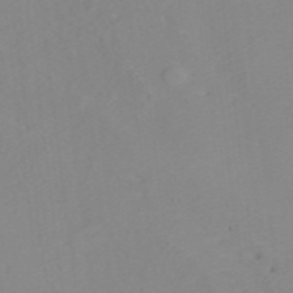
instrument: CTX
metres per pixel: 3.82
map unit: ANa
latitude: 37.6883
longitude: 23.8423
